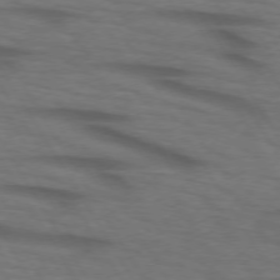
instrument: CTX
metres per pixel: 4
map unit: lApd
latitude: 73.6694
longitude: -73.8017
